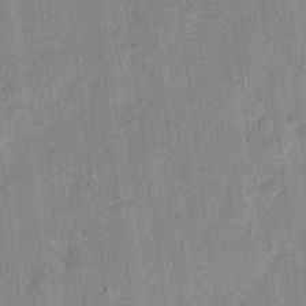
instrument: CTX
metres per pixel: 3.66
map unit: eHh
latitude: 12.3656
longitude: -68.3090
